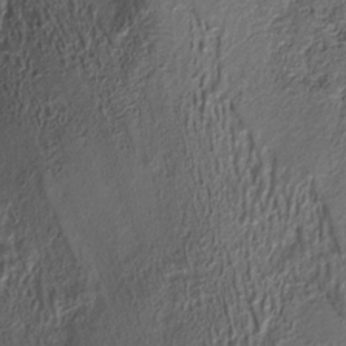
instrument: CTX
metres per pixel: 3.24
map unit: ANa
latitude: -36.3117
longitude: 95.2753
